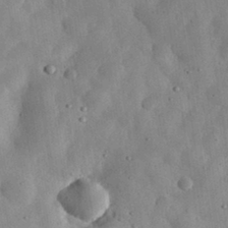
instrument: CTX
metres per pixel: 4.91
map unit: eHh
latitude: 31.6883
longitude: -75.8583
